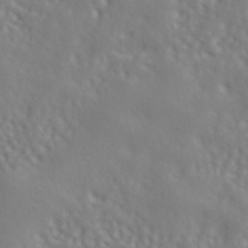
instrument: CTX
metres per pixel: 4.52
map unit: ANa
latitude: 40.8569
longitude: 53.4832
